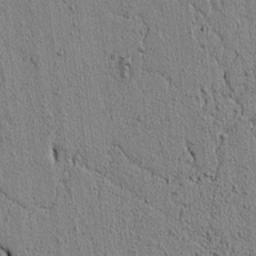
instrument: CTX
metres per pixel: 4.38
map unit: lAvf
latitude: 5.6505
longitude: 164.9731
